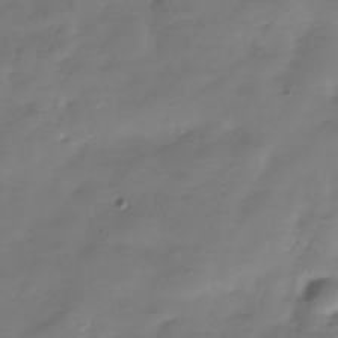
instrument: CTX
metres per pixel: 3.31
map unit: Hve
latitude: -31.5588
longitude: 91.0109
